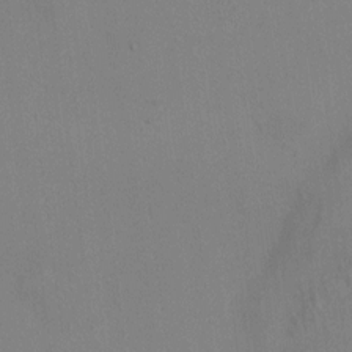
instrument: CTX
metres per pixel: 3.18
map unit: HNhu
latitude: 5.2915
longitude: 7.1809
